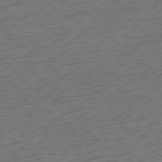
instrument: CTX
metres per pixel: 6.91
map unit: Ap
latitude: -78.1416
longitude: -78.5735
